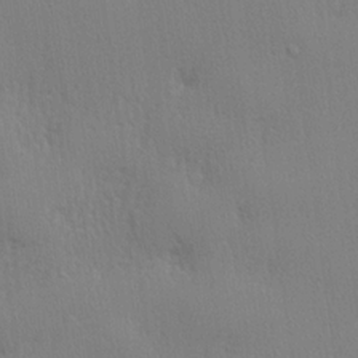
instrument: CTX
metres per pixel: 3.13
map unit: lHvf
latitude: 21.3860
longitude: 141.2376
